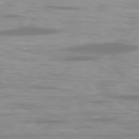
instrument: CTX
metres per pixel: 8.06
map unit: Ap
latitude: -80.3873
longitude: -59.8017
